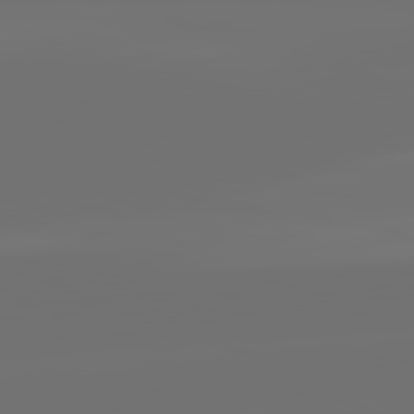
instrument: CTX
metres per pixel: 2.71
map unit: lApd
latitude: 82.0633
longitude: -160.0255
